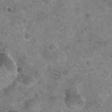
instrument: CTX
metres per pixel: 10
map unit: Hto
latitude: 21.9528
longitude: -54.4034
